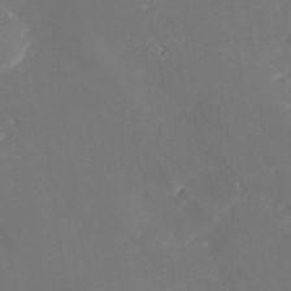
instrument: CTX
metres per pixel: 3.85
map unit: lHvf
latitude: 25.2725
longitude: 140.9919
